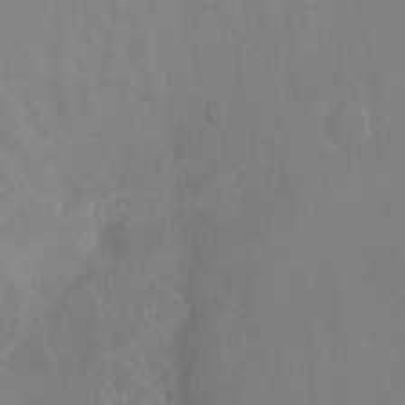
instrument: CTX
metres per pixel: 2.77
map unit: Hto
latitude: -12.9920
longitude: -40.1766
